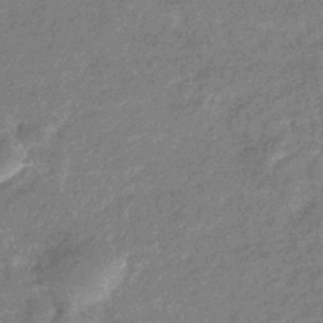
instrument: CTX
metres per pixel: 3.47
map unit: eHb
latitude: -36.9541
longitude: 80.0283
